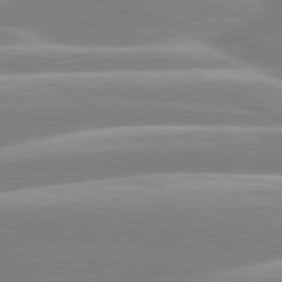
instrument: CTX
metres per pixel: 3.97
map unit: lApd
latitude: 80.3467
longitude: -130.0255
